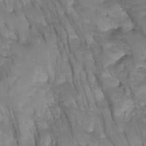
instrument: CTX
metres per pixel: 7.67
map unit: Htu
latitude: -4.7274
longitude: -76.7057
